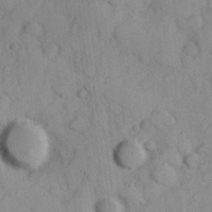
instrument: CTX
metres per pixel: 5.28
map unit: Hve
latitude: 24.1577
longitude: 148.0094
